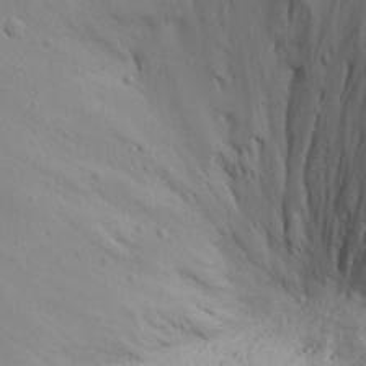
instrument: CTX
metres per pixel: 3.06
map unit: Aa
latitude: 15.6127
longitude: -142.9892
